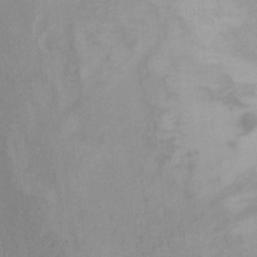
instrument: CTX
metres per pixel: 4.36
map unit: Ht
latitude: 10.7246
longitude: -32.5546
